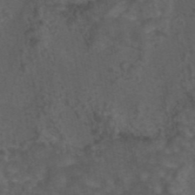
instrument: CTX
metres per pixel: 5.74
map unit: eAb
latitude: 43.9906
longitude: 105.8233
